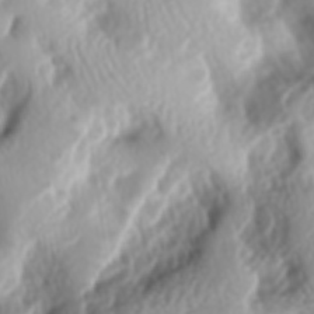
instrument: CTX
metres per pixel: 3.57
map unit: lAa
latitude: -6.1983
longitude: -124.0633
